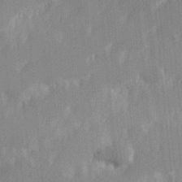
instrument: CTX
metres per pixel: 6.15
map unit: Hve
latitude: 31.1970
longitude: 149.0676
